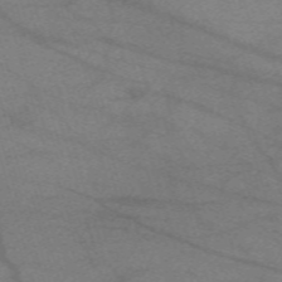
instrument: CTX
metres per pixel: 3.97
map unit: eHh
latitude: -61.2376
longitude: 54.0472
